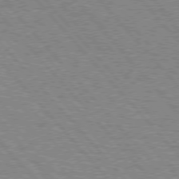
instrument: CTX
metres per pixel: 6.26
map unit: lApd
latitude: 75.6883
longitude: -75.7072
